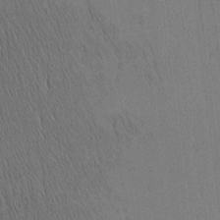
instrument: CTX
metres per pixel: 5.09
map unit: Nhu
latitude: -4.8975
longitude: -149.7639
